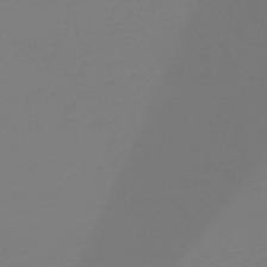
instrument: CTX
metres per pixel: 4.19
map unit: HNb
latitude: -46.2550
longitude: 55.3132
